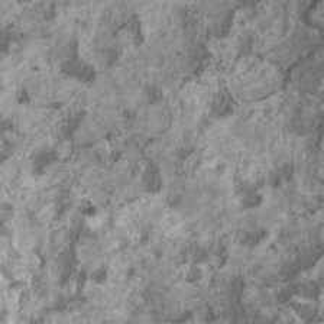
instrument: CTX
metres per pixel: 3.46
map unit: HNhu
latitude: 2.7057
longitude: -3.0080
